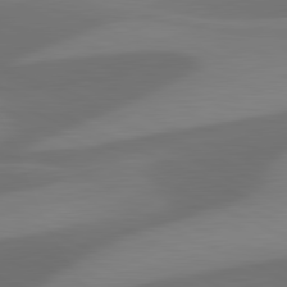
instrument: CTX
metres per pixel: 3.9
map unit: lApd
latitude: 81.5938
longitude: 124.0472
